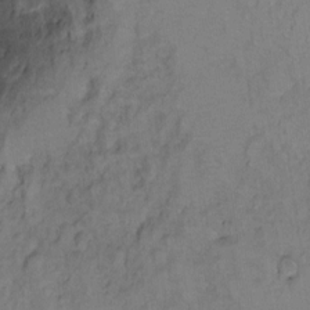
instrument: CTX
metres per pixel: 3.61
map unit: Hto
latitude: 7.0080
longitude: -35.4048
